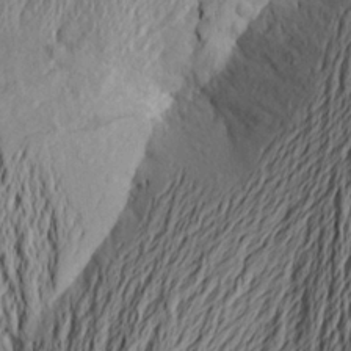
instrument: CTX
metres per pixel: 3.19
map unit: Aa
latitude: 24.1388
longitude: -149.5371
